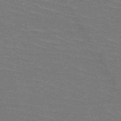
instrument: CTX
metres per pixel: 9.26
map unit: HNb
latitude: -50.5385
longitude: -43.3482
